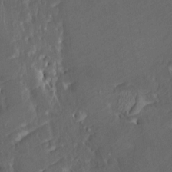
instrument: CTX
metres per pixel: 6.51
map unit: HNhu
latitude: 4.6490
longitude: 13.3510
